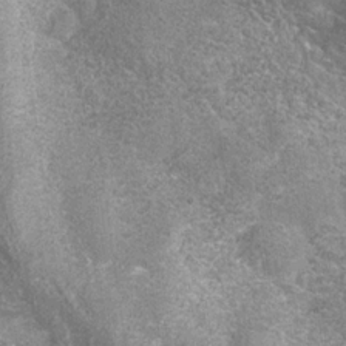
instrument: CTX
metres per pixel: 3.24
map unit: Hve
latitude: -29.9178
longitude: 90.0661
